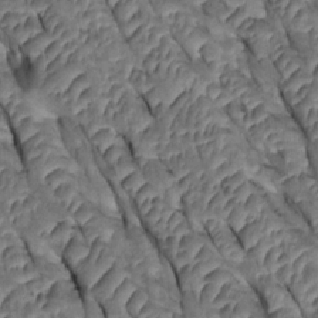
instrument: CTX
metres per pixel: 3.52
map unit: Htu
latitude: 0.7435
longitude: 147.7099
